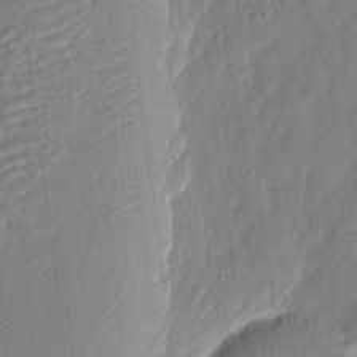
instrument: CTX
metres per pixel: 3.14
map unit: eHh
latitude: 4.6301
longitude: -77.0080
